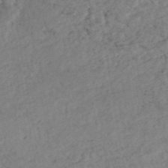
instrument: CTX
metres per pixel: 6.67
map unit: HNhu
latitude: -45.9556
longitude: 106.9731
